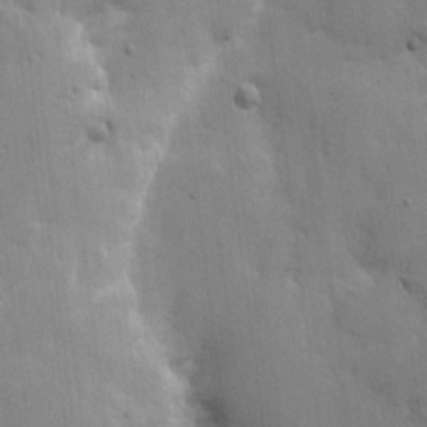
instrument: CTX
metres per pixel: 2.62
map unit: eHh
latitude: 9.1592
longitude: -67.0458
